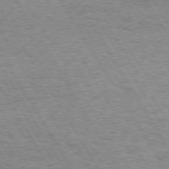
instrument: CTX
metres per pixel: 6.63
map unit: Hpe
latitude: 73.6127
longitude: -129.7261
